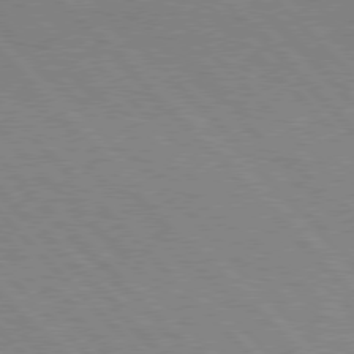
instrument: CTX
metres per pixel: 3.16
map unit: Hpe
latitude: 76.7624
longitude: -126.8002
